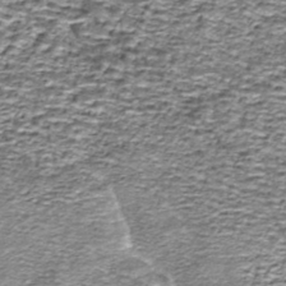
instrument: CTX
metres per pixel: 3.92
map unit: Nhe
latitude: -45.6155
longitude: 153.0675
